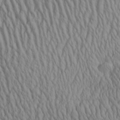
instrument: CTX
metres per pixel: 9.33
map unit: Aa
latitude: 25.3481
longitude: -135.8772
